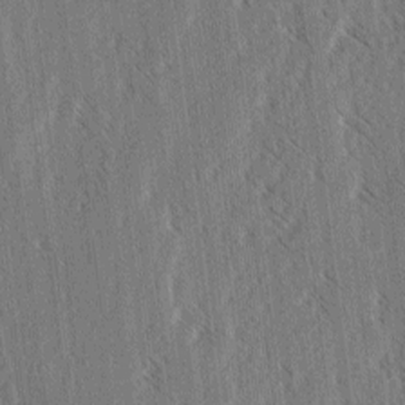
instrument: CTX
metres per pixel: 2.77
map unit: lAvf
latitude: -3.8422
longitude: -113.8016
